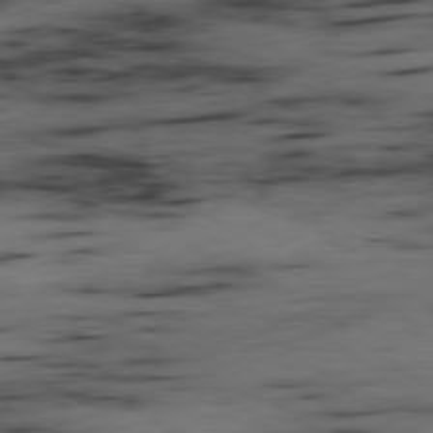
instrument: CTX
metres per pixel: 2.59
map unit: Ap
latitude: -79.3320
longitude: -73.3860
